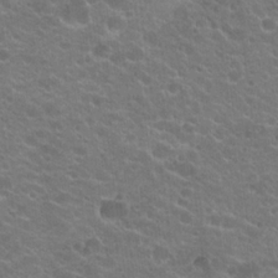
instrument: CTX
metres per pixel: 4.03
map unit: Hto
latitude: 20.1956
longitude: -35.8772
